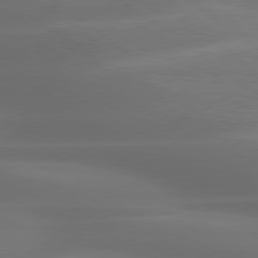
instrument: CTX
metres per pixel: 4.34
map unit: lApd
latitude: 79.6694
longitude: -118.9136
